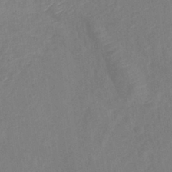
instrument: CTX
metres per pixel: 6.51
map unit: lHb
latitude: -37.5399
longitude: 73.7855
